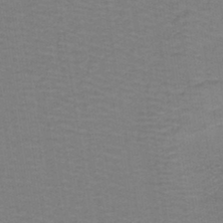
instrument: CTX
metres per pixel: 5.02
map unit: lHb
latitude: -42.3495
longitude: 53.3131
